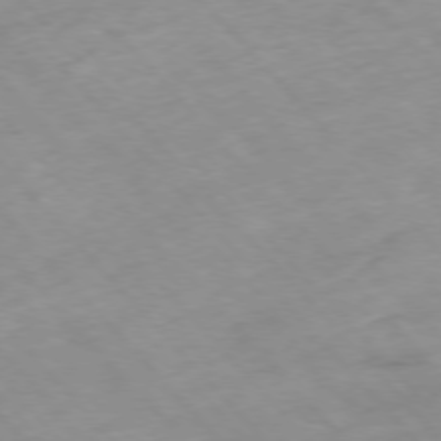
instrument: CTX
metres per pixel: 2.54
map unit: Hpe
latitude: -76.8219
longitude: -17.7072
